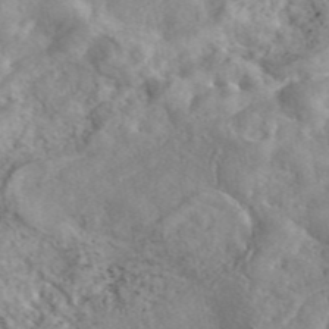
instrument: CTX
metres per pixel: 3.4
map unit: eAb
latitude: 45.4048
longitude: 128.4062
